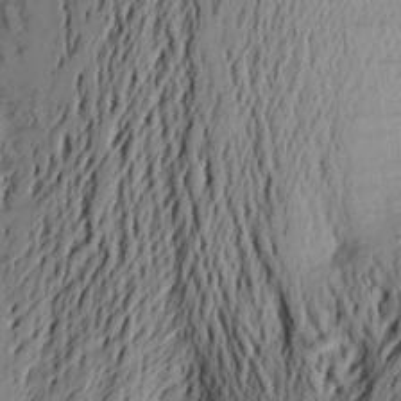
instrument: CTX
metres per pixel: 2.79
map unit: Aa
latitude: 22.9892
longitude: -149.9150
